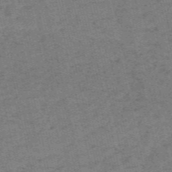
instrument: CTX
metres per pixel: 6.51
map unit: HNb
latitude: -55.3888
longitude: -42.4034
